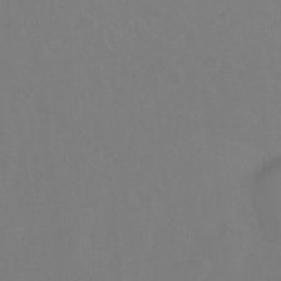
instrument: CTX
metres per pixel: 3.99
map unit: Ht
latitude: 2.1955
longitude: -33.3104
